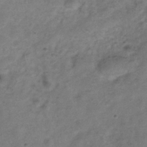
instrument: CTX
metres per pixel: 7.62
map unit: Hve
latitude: -32.5574
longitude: 89.5777
